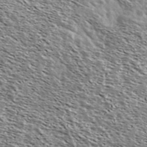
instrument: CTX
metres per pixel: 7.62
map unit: Ave
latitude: 38.1011
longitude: -108.5545
